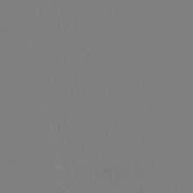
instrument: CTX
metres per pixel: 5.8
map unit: HNb
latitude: -55.0864
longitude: -39.2537
